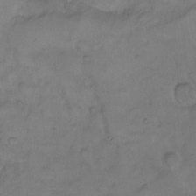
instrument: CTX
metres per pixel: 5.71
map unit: Hto
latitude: 9.2726
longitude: -58.8758
